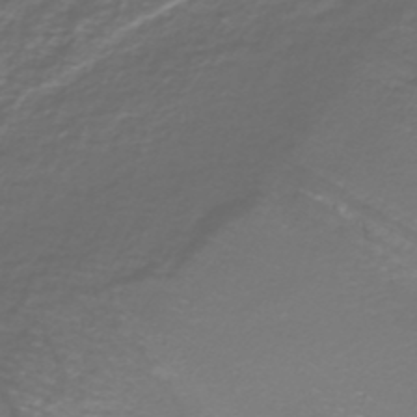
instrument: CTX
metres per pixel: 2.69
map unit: lHb
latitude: -39.4077
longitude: 53.5777
